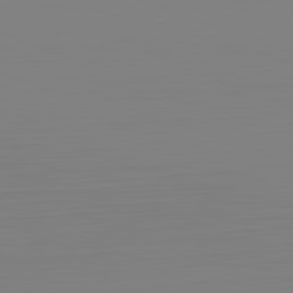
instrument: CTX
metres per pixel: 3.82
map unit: Hpe
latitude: -82.1228
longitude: 8.6140
